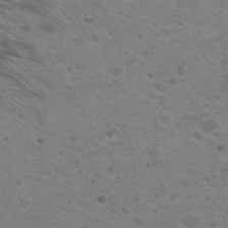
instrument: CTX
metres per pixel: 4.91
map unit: Hto
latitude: 24.2333
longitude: -50.2333
